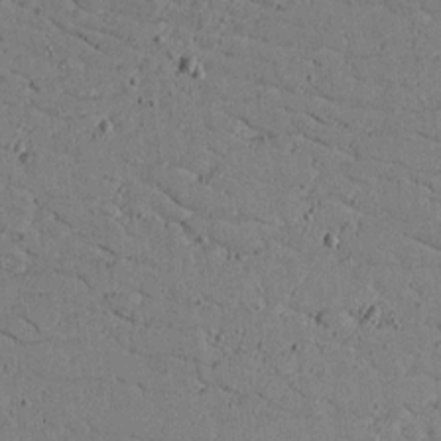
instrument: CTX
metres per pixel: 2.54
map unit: lAvf
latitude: 16.7813
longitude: -125.8583
